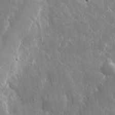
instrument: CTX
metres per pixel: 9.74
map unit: eHh
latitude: 7.4804
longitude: -69.7450
